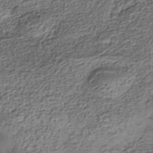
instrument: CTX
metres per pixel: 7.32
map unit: Nhe
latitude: -38.9164
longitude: -148.2145
